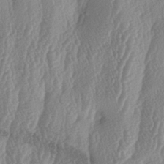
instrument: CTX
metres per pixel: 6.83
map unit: lAa
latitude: -5.7288
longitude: -129.5938
